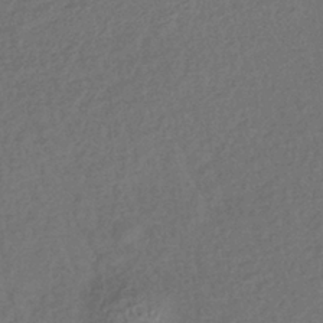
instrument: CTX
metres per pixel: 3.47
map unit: lHb
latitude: -39.4266
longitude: 68.9919
